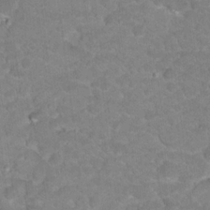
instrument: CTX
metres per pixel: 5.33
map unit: Hto
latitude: 18.3845
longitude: -35.2159
